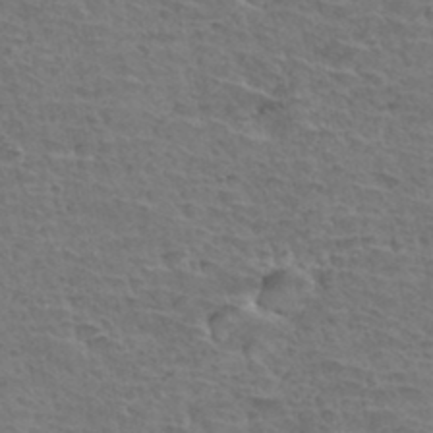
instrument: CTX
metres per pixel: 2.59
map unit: Hto
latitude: 34.7813
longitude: -43.4427
